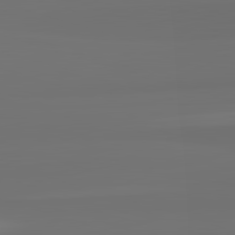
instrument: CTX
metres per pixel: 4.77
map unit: lApd
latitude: 82.7057
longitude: 160.9353
